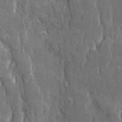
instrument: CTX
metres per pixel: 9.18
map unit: Ave
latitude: 22.2333
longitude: -134.7624
